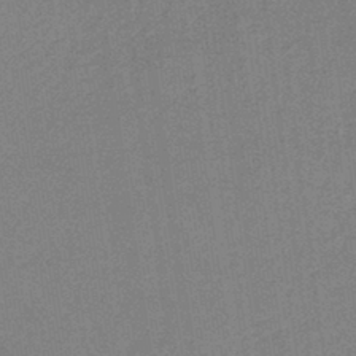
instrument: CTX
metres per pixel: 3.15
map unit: lHb
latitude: -37.8422
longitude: 61.1053
